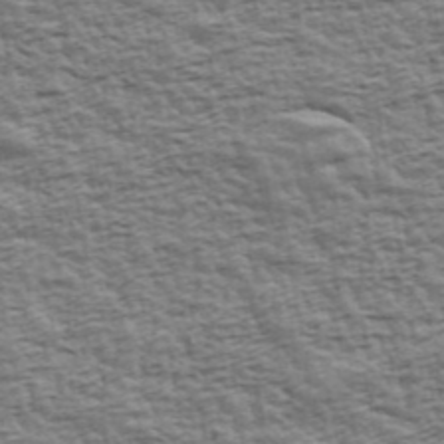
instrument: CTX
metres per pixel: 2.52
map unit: Ave
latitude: 43.2915
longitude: -112.3656
